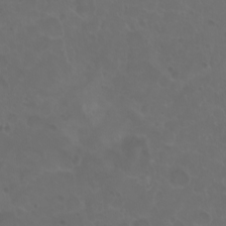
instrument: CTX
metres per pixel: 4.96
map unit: eHh
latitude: 0.8758
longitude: -54.8947
